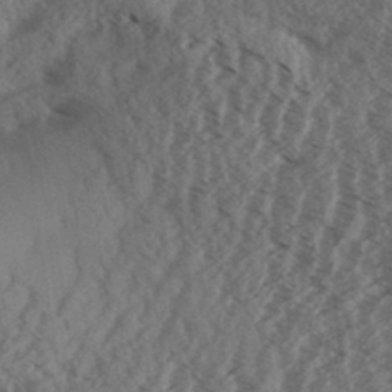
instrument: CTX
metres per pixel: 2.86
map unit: Aa
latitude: 33.1970
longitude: -139.6883
